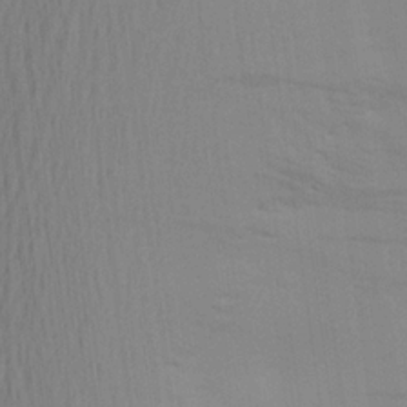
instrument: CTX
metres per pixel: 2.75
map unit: Aa
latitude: 23.0836
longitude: -145.4048
